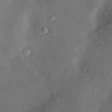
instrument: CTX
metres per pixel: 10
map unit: Hve
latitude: -10.1417
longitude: 174.7274
